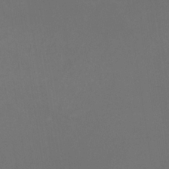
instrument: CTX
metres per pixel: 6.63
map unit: eHb
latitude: -32.2740
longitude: 71.8800
